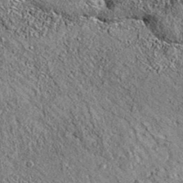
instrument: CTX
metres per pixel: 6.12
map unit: eAb
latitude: 36.2333
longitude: 110.1795
